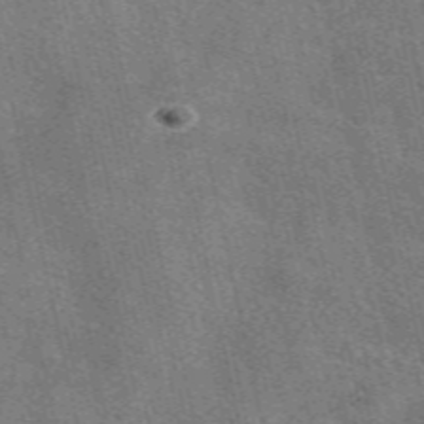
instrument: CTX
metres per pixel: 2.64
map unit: eAb
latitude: 50.7813
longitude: 116.0094
